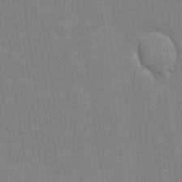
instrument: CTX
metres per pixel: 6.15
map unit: lHvf
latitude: 20.0444
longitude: 142.4440
